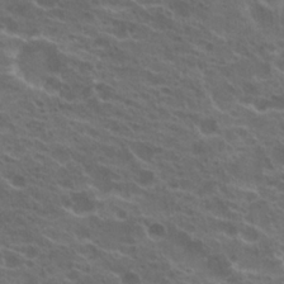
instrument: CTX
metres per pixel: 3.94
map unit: Hto
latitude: 22.3089
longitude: -40.5923
